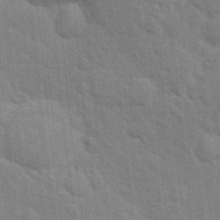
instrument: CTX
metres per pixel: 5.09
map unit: Nhu
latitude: 15.1215
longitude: -29.8583
